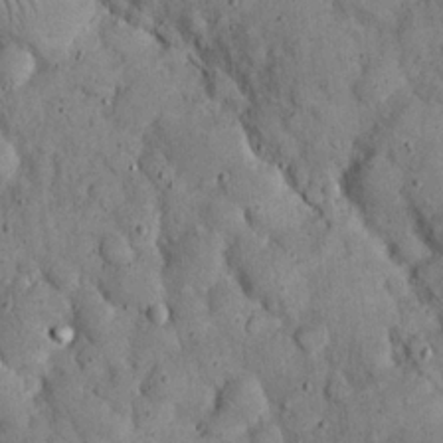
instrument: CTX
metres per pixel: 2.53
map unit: eHh
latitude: 19.4804
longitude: -61.0458
